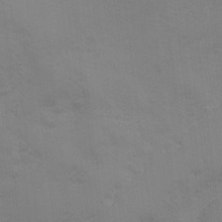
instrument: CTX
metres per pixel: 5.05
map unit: Ave
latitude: -7.2754
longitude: -120.8380
